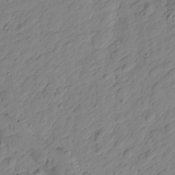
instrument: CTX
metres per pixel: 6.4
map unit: Htu
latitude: -2.0472
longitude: -175.2348
